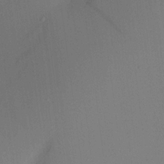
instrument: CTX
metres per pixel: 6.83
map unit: Aa
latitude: 19.9150
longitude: -140.6868
